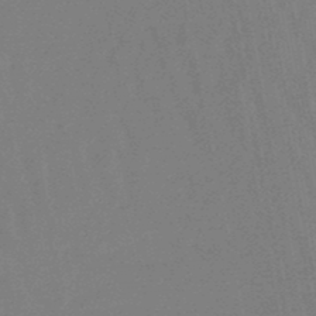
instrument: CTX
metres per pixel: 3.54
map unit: eHb
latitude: -47.0864
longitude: 80.3684
